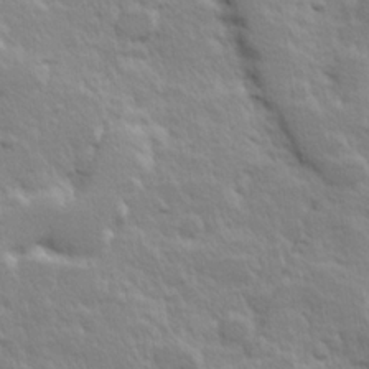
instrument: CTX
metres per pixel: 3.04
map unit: Hve
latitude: 24.2711
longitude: 144.5952
